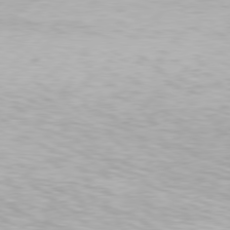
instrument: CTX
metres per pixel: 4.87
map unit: Hpe
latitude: 77.3859
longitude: -131.4238
